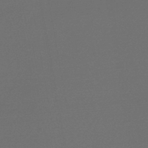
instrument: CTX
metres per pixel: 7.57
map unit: lHb
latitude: -46.2361
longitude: 60.4062
